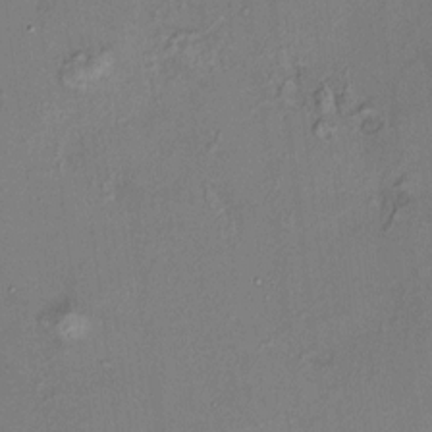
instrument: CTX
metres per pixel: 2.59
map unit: HNhu
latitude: 7.2915
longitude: 14.3307
